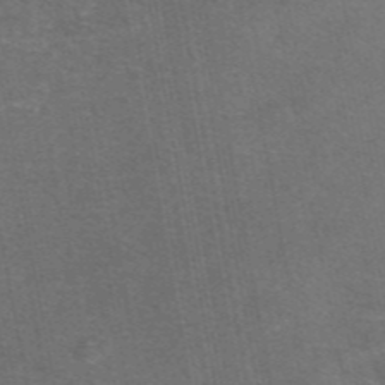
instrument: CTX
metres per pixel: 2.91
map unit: eAb
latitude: 47.6316
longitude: 105.6722
